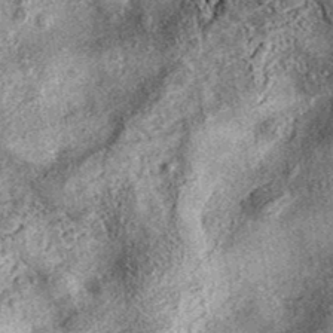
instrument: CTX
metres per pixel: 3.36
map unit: eAb
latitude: 37.8016
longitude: 106.7652
